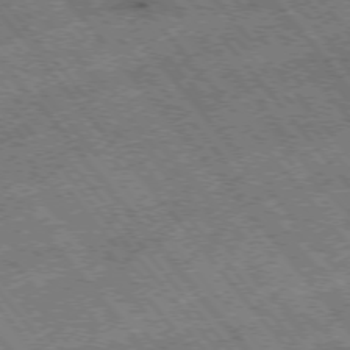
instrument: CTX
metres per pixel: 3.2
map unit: Hpe
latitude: -75.6533
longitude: -20.1389
